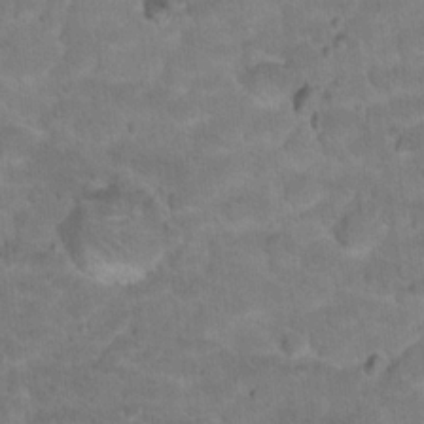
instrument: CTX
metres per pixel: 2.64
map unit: Hto
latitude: 18.0822
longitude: -35.8205
